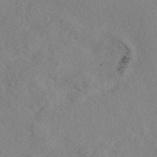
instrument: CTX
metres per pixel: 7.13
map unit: eAb
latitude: 48.6868
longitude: 108.7463
